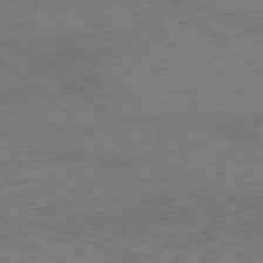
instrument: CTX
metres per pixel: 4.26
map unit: Hpe
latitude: -78.4818
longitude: 16.8786
